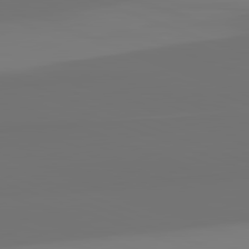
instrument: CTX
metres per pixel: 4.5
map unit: lApd
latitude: 82.3845
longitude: 154.5007
